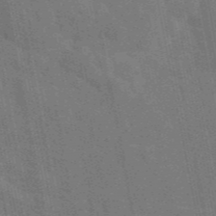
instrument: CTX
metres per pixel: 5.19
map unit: eAb
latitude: 46.0633
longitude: 121.7666
